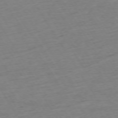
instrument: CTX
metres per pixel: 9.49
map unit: Ap
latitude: -73.5210
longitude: -68.6302
